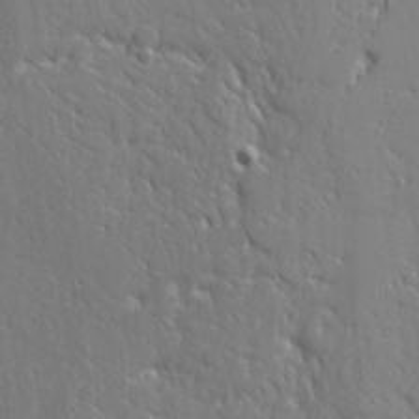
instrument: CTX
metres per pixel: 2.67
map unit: Aa
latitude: 20.2523
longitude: -124.4034
